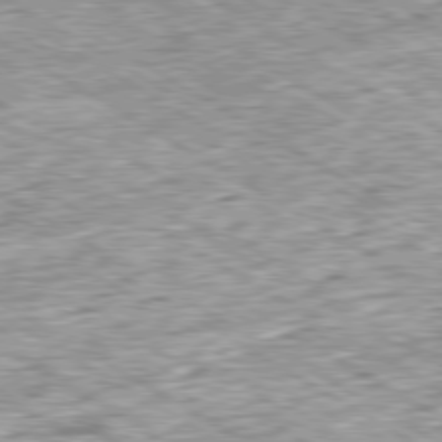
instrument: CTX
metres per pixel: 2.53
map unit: Ap
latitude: -80.2740
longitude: -88.9325
